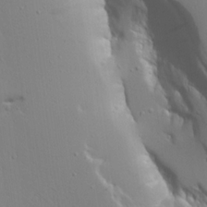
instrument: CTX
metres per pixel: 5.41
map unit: Aa
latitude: 20.1200
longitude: -124.2144
